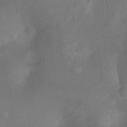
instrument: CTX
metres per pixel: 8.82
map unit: Ht
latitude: 5.0269
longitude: -29.9150
